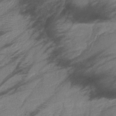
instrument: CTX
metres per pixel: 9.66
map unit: eHb
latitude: -40.2739
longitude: 77.7856
